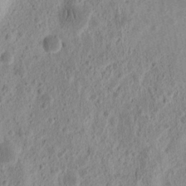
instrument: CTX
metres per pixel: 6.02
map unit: Ht
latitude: 11.2915
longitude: -74.8002
